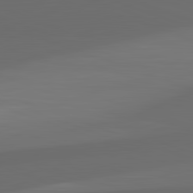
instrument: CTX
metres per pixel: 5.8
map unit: lApd
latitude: 82.3656
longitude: 134.7652
